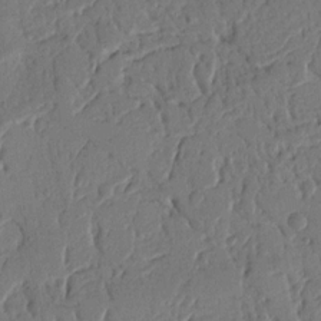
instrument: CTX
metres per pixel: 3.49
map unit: Nhu
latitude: 15.0081
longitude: -78.7058
